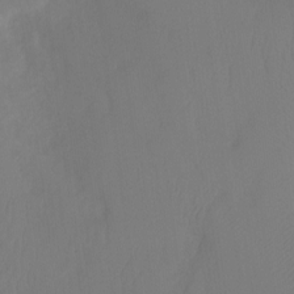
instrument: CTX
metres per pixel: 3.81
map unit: Ht
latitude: -7.4832
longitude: -31.0459
